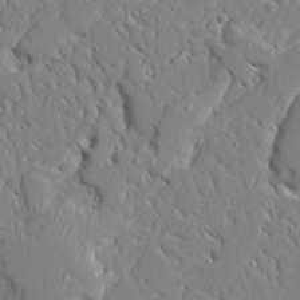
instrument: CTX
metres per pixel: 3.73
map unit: Ave
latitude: 23.9150
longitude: -130.0444
